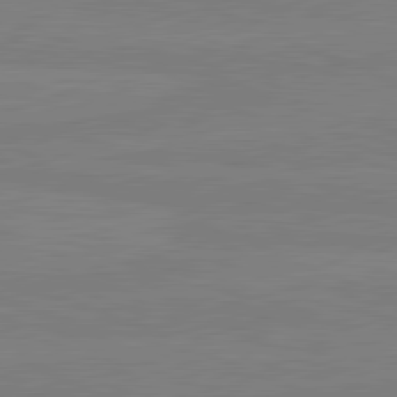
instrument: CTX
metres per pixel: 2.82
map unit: lApd
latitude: 81.4993
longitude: -179.7828
